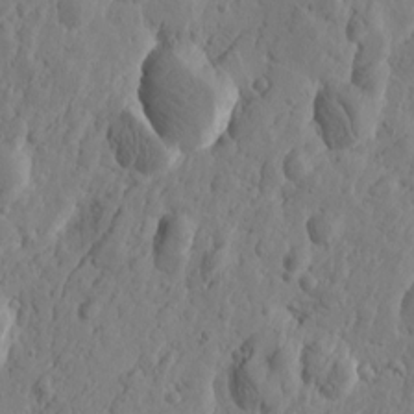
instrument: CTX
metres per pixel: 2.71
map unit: Htu
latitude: -0.9164
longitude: -177.2348
